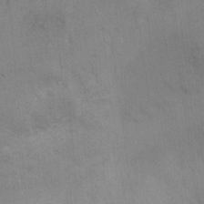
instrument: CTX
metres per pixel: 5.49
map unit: Hto
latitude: 6.6868
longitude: -37.7072
